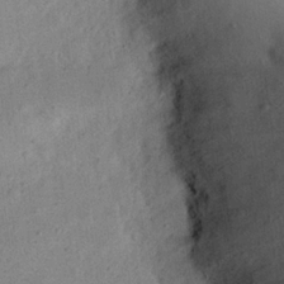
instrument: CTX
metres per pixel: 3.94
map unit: eHh
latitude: 23.8961
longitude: -68.4601
